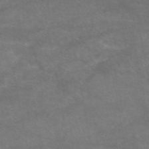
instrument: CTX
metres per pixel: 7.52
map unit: eAb
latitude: 48.6302
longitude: 122.6141
